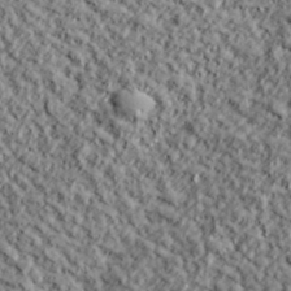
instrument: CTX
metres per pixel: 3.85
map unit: lHvf
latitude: 38.2145
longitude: -91.4426
